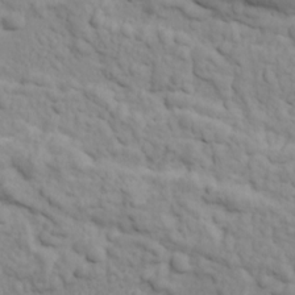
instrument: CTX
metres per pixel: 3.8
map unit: Ave
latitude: 18.5356
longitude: -133.0647
